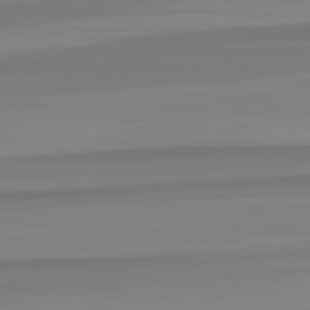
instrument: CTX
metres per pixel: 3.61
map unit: lApd
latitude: 82.8569
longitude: 172.5951
